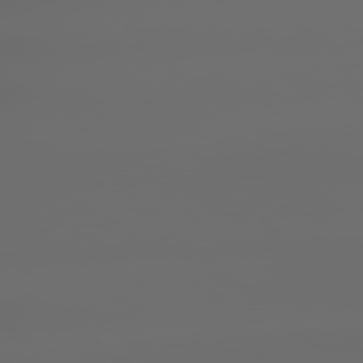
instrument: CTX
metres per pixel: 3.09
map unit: lApd
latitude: 79.1214
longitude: -135.8961
